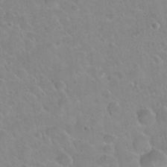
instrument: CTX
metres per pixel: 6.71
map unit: Hto
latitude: 22.3845
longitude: -50.7435
